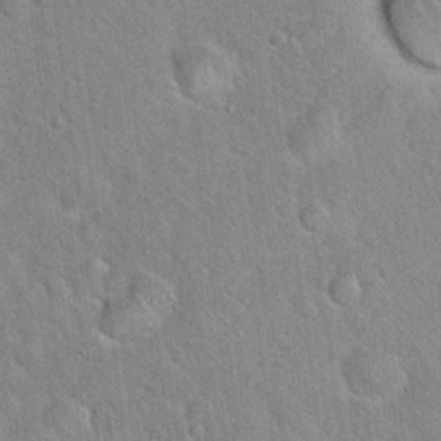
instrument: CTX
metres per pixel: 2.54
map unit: Hto
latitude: 20.2523
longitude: -51.6882
